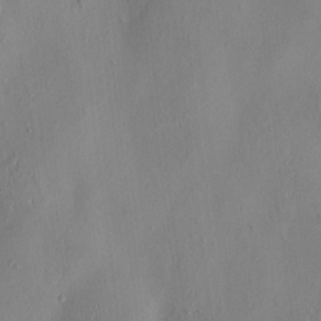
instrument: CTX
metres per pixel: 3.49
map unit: HNhu
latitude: 3.2348
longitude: -7.2915
